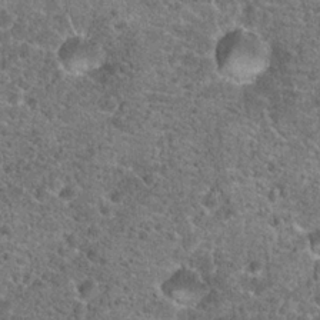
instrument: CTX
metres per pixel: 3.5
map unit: Hto
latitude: 19.6505
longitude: -42.4979
